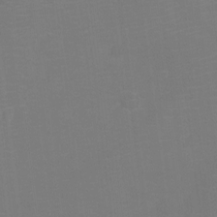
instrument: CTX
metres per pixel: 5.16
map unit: Ht
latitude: -10.4062
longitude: -24.0822
